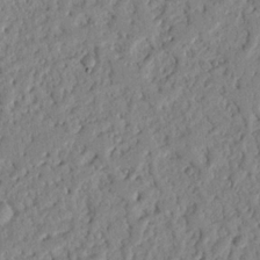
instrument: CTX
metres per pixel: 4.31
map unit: Nhu
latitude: 21.4994
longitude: -77.2537
